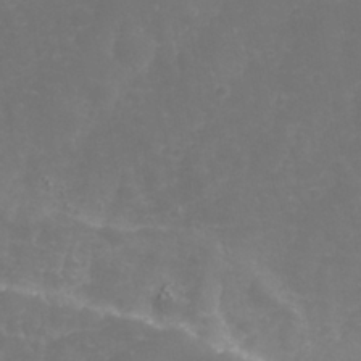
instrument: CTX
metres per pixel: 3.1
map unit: Nhu
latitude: 24.4601
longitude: -61.6694
